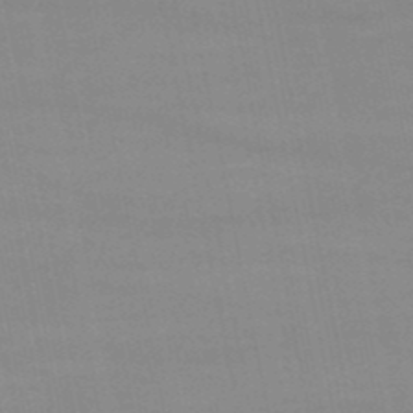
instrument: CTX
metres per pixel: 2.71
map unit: eHb
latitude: -49.9178
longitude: 67.9745
